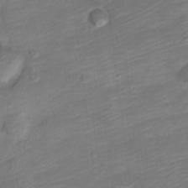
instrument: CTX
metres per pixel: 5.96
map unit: Nve
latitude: -18.0472
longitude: 109.2565
